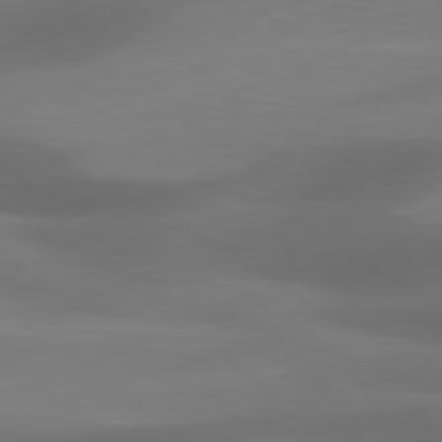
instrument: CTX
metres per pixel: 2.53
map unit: lApd
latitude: 80.7246
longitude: 120.1794
